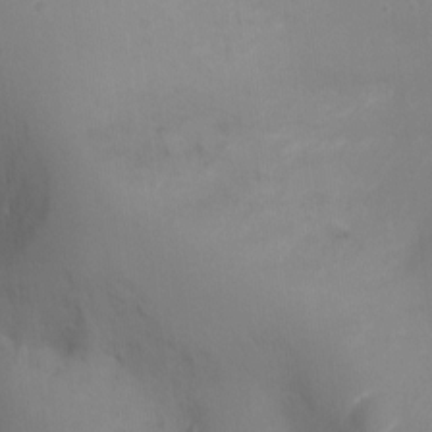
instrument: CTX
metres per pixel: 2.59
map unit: Ht
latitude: -5.3131
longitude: -25.3670
